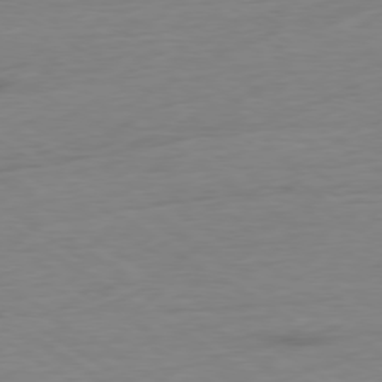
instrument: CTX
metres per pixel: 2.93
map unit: Ap
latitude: -78.6707
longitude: -58.6491
